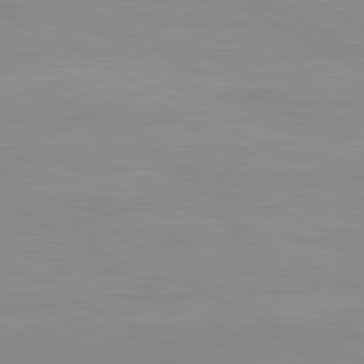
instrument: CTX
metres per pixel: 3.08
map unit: lApd
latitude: 80.6490
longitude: -172.0822
